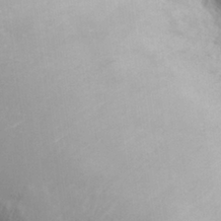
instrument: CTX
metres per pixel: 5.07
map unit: eHh
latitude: 30.4034
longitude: -68.8002
